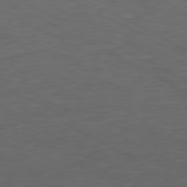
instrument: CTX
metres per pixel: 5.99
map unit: Ap
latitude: -77.1242
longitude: -75.7450
